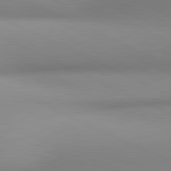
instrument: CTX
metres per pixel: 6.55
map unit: lApd
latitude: 80.9892
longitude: 143.5399
